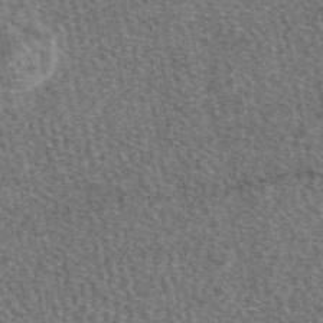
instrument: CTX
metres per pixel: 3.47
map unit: eAb
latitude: 49.0836
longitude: 117.2942
